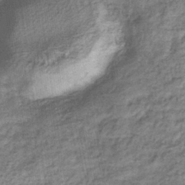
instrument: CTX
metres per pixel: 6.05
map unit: eHb
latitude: -34.7652
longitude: 76.1606
